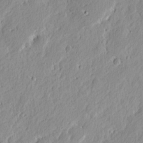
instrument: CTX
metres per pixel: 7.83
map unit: eHh
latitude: 2.6490
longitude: -77.8016
